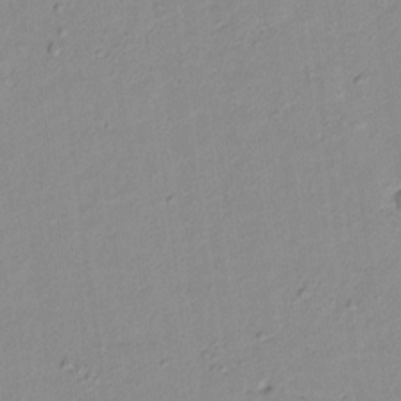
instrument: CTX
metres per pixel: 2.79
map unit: lAvf
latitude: 8.2145
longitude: 167.1242
